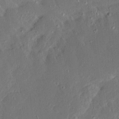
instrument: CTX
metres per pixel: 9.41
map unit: Ave
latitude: 15.6883
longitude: -138.9514
